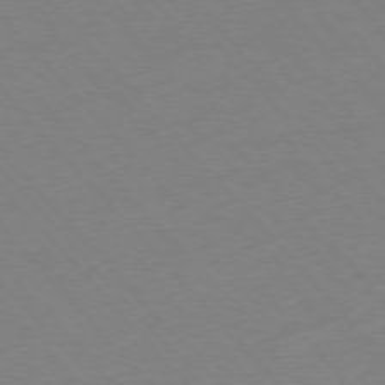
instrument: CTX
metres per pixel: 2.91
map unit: Hpe
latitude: -76.5574
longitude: -19.4615
